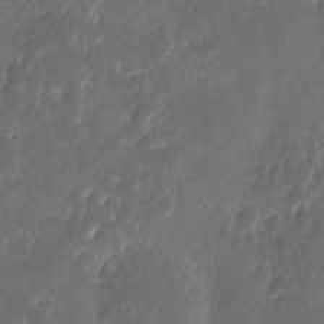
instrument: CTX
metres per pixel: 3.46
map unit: eHh
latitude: 8.8758
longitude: -73.2159
